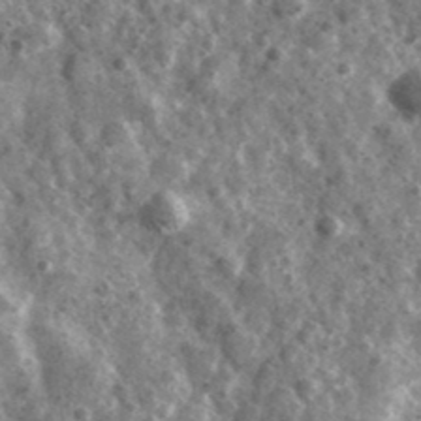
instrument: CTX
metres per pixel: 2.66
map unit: Ave
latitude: 38.2900
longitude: -107.5371
